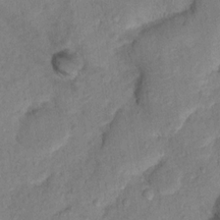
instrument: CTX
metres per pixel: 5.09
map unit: Hto
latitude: 12.0444
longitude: -37.7261
